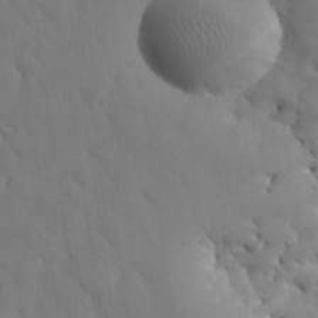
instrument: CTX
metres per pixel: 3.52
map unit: Nhu
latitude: 27.3104
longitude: -72.1011
